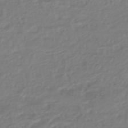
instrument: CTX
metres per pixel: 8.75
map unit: HNhu
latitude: -45.4077
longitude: 98.9542
